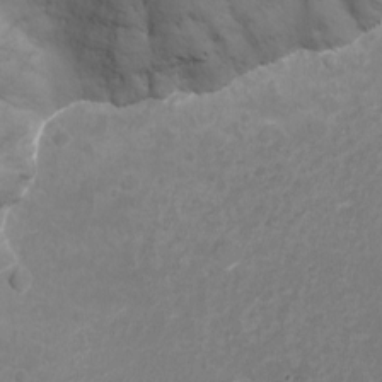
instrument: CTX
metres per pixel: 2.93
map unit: Nhu
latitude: -13.7667
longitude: -71.1403
